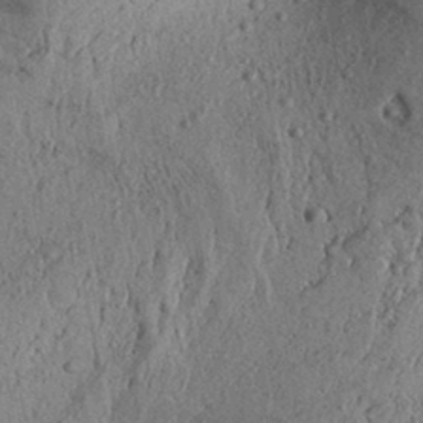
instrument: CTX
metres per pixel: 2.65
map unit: Aa
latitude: 31.2915
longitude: -136.5357
